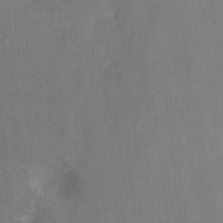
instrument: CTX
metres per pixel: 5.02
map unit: Hto
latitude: 4.7813
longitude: -31.9528
